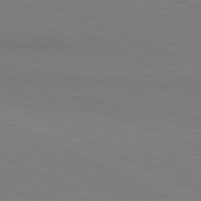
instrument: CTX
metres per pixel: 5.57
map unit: lApd
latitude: 80.7813
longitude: 148.4251
